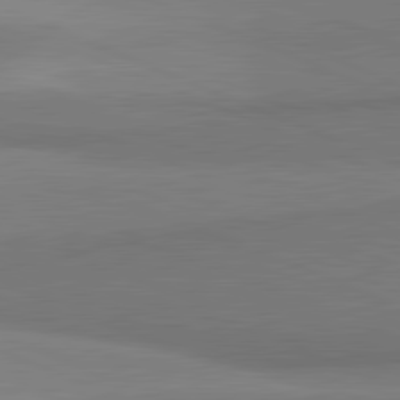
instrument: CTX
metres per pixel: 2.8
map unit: lApd
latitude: 81.8016
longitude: 160.4251
